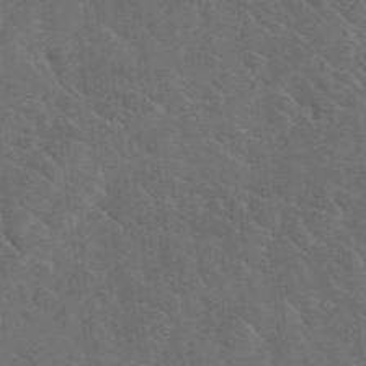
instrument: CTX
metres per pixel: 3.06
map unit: lHvf
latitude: 37.0081
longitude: -91.1025
